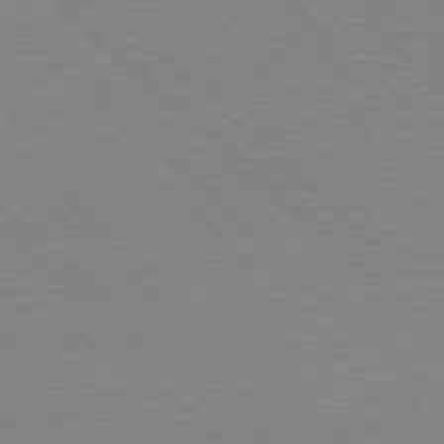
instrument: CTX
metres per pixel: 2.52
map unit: Hpe
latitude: 77.7449
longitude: -172.2522
